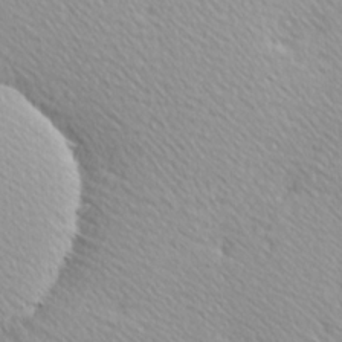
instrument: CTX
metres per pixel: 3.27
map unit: Hve
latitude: 1.3859
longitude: -124.1011
